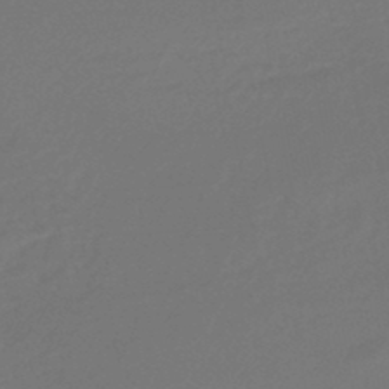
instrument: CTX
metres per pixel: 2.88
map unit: lHb
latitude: -47.7666
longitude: 65.9178
